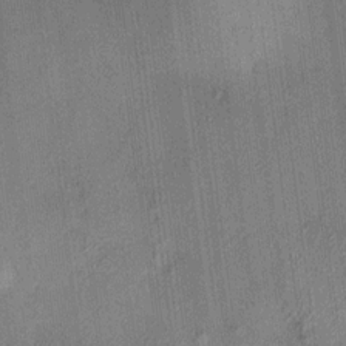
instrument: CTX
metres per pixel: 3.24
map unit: HNhu
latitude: 12.4601
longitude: 9.6722
